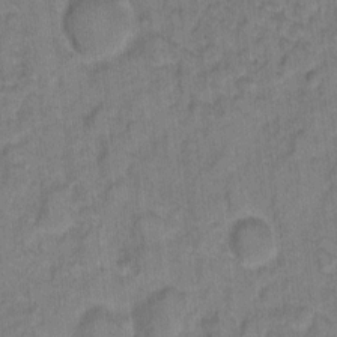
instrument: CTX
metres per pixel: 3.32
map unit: eHh
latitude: 7.7072
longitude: -64.0633
